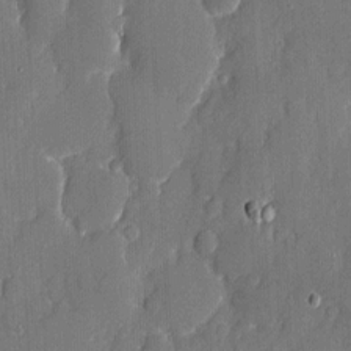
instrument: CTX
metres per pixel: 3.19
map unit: eHh
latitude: 6.6490
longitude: -68.7624
